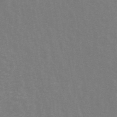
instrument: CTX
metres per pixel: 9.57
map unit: ANa
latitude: 44.7624
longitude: 25.9556
